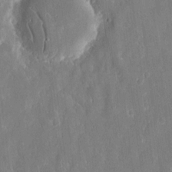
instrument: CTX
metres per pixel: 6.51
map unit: eHh
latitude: 13.9150
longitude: -72.1578
